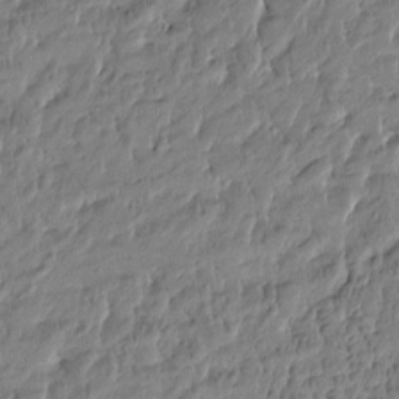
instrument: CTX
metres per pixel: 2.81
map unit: Htu
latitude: -4.6707
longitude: 176.6519
